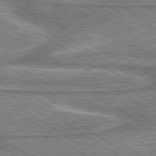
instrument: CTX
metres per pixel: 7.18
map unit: lApd
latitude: 80.1011
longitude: 173.0675
